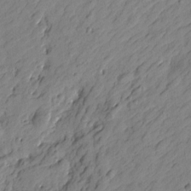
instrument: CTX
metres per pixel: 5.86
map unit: Htu
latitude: -1.5022
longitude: -175.1592
